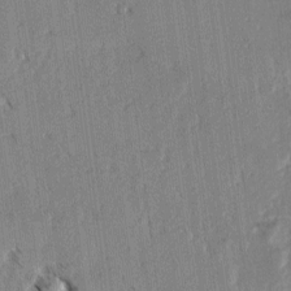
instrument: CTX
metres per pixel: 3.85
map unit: lAvf
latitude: -4.7085
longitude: -113.7072
